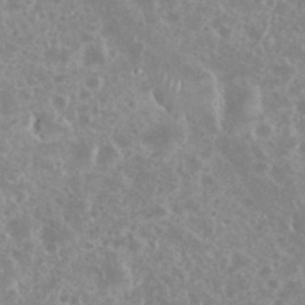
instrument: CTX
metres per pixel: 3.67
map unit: eHh
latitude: 35.1025
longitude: -61.6127
